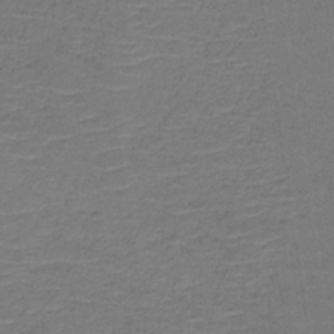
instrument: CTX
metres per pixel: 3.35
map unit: lHb
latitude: -34.6896
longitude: 64.4629
